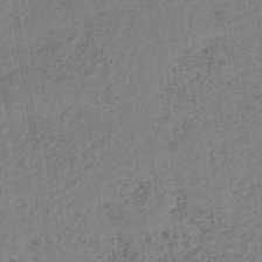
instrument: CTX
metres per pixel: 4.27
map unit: HNb
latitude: -38.5952
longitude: 50.1795
